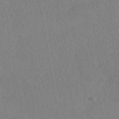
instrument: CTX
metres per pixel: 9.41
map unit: HNhu
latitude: -44.5952
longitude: 92.2173
